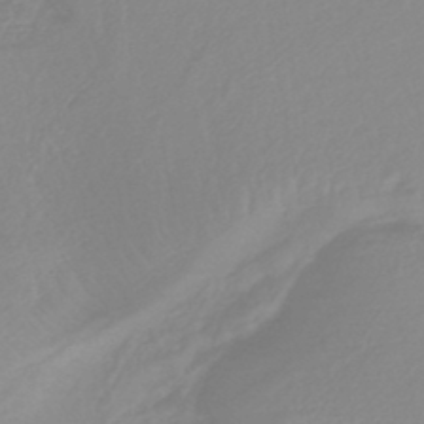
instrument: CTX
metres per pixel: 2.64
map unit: lHb
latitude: -44.1228
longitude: 78.1039
